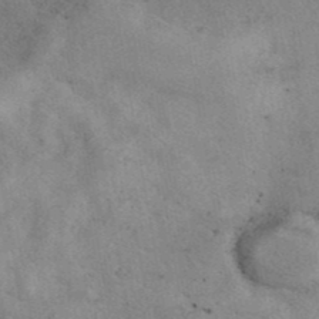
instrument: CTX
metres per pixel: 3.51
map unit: eAb
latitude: 41.0269
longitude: 108.4440
